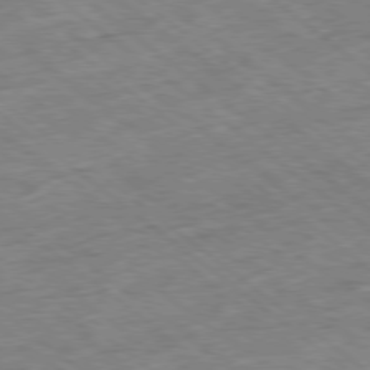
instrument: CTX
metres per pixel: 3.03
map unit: Ap
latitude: -79.0297
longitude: -48.5546
